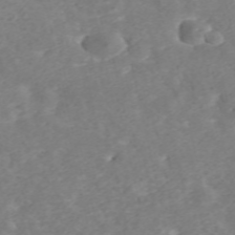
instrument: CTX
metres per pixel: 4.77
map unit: ANa
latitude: 41.8016
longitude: 33.8989
